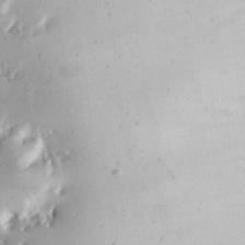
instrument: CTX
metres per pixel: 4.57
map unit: eHh
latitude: 24.2522
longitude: -89.7450
